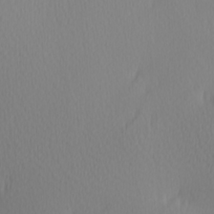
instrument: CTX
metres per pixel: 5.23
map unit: Hve
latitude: 12.6869
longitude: -91.1970
